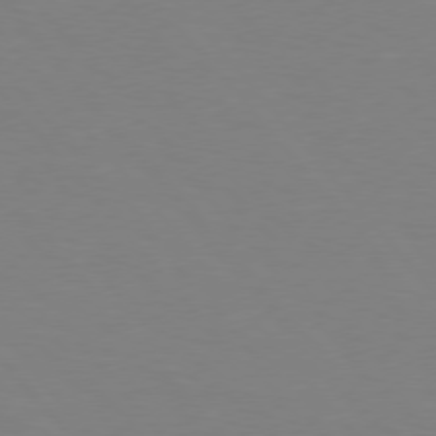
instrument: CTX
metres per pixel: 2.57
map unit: Hpe
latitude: 75.7261
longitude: -141.5371
